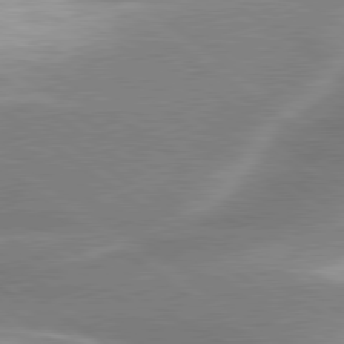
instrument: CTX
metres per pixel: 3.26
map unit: lApd
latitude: 80.1011
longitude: -119.6316
